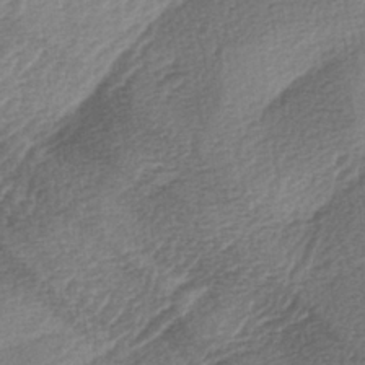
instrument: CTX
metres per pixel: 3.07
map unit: lAa
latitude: -3.7855
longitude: -128.4601
